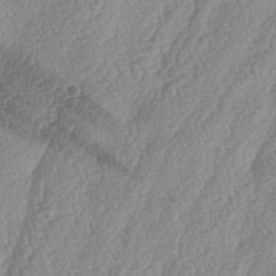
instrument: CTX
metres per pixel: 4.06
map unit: lAa
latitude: -5.2376
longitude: -129.5560
